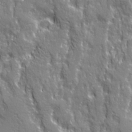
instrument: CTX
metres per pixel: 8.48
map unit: Ave
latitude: 21.4616
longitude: -134.8569
